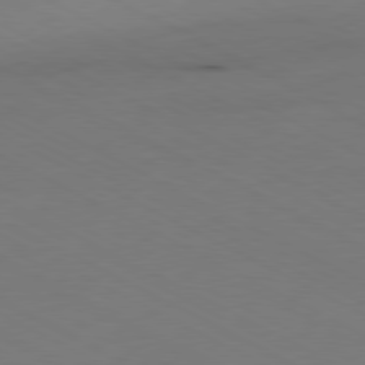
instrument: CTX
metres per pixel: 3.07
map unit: Ap
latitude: -80.8219
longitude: -95.1026
